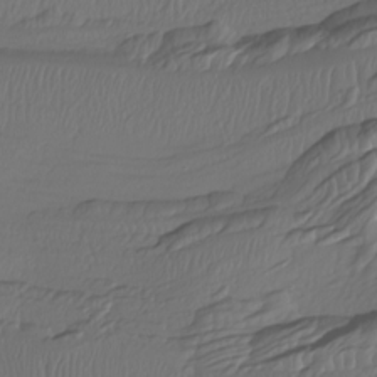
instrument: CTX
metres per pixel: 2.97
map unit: Htu
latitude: -7.0108
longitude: -69.6694
